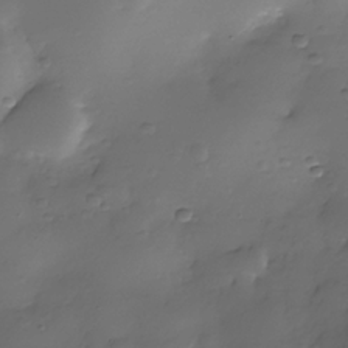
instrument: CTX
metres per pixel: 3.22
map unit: Nhe
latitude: -35.9745
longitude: -117.3482
